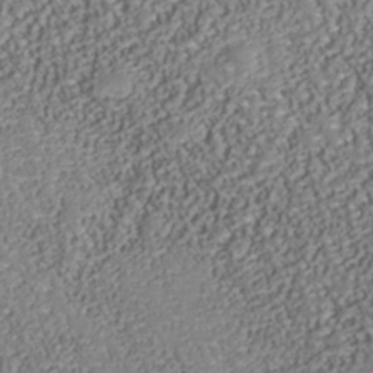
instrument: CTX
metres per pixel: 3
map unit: Nhu
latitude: -38.9920
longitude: -85.7450
